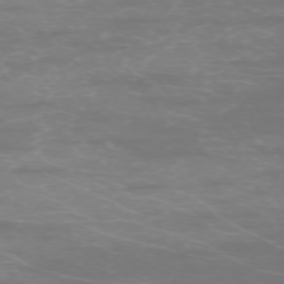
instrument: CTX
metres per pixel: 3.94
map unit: Ap
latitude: -74.4251
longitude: -75.9339
